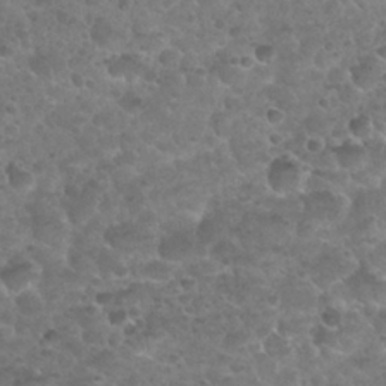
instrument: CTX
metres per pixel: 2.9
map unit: Nhu
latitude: 25.3103
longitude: -51.9906
